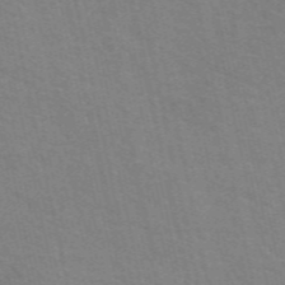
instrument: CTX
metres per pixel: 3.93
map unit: eAb
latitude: 50.8947
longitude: 111.2565
